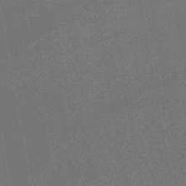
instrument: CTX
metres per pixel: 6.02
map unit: lHb
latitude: -49.3510
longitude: 74.9353
